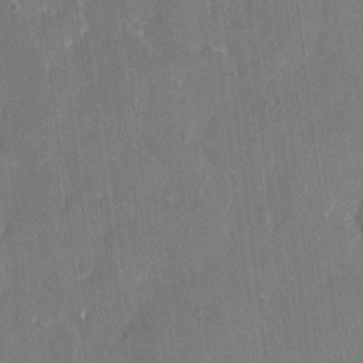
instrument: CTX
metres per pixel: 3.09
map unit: eHh
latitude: 7.6316
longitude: -67.3292
